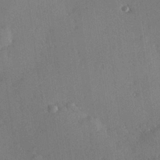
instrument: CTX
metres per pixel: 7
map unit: Hve
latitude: 25.2914
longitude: -93.0080
